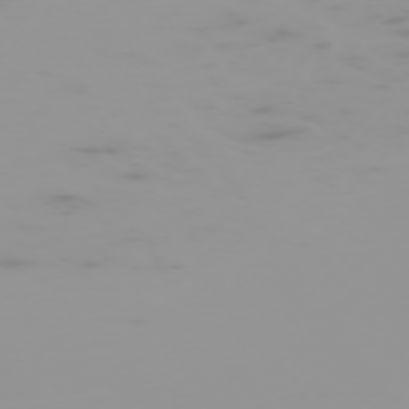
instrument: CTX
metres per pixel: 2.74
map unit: Hpe
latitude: -74.7275
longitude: 7.2565
